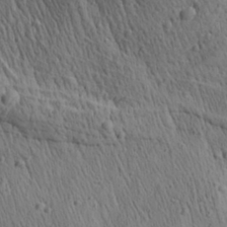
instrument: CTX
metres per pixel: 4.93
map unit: Aa
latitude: 27.8395
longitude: -141.1214
